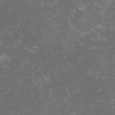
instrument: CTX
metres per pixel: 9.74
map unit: lHvf
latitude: -14.1039
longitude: -99.0269
